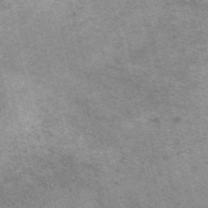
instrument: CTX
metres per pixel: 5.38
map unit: ANa
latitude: 37.2159
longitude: 15.8234
